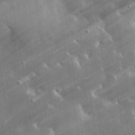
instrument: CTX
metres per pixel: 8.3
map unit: lHvf
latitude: 33.3104
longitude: -92.7624
